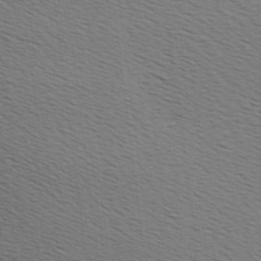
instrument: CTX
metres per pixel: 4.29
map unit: Hve
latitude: 2.7057
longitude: -125.4804
